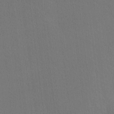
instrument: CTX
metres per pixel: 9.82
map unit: Ave
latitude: -6.6518
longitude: -122.4034
